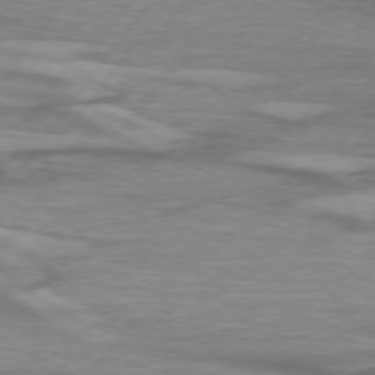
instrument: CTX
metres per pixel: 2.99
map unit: lApd
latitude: 75.1781
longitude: -79.0648
